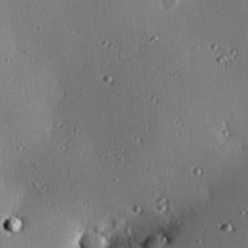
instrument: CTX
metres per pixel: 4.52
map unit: eHh
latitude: 23.4048
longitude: -90.7057
